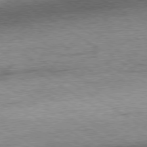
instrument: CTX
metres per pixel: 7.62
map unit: Ap
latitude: -79.9745
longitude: -87.7827
